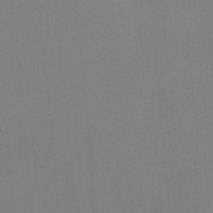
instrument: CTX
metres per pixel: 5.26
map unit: Ave
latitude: 2.5734
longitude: -112.5924
